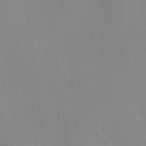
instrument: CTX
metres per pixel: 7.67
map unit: HNhu
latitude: 11.4427
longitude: 10.1228
